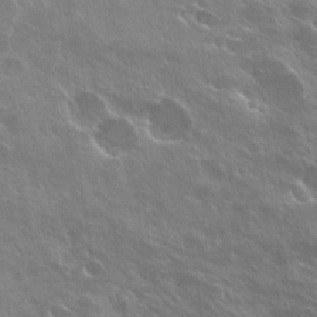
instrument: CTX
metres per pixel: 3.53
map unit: Hto
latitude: 27.4238
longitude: -41.0647
